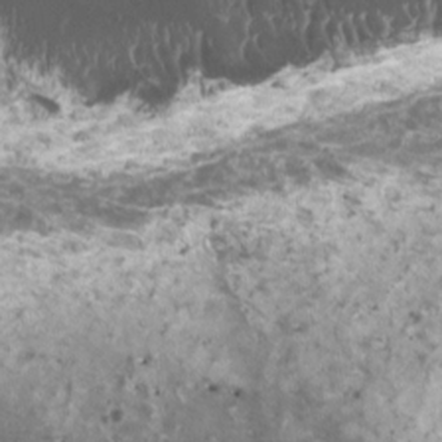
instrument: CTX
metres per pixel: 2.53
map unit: HNhu
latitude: 1.7638
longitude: 5.5210
